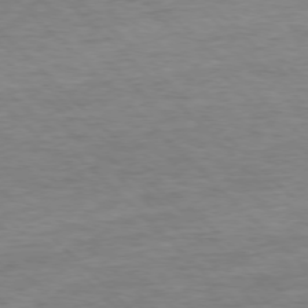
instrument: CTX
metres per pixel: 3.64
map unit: Ap
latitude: -77.0297
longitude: -94.4034
